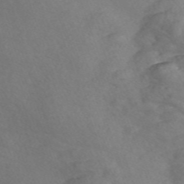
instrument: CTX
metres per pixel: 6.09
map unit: Nve
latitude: -57.0108
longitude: 58.2928
